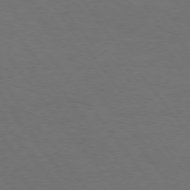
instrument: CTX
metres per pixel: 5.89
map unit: Hpe
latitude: 74.8569
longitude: -131.3482
